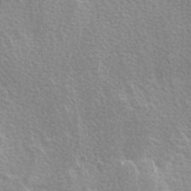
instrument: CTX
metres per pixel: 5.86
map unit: Ave
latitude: 0.3845
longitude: -114.8757
